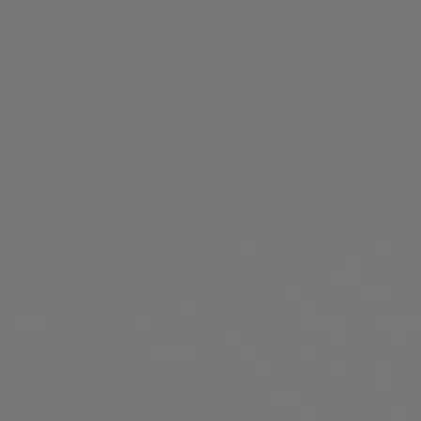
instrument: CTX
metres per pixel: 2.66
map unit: Hpe
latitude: 77.6694
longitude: -177.5182
